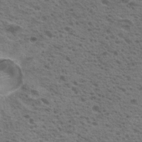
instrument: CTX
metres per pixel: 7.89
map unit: Nhu
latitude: 19.3292
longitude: -31.3104
